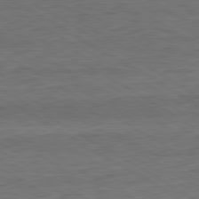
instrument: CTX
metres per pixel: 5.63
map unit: Ap
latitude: -81.7478
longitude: -73.3293
